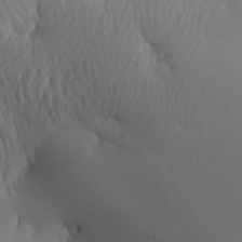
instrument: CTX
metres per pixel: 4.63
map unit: Aa
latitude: 30.1956
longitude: -143.5371
